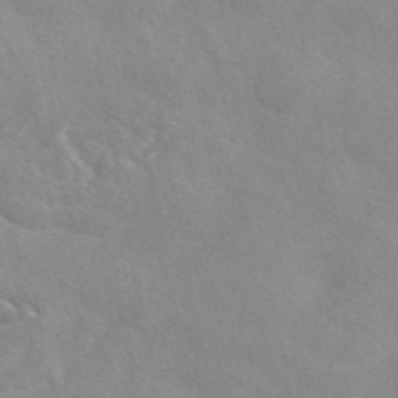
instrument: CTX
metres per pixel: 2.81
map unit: eAb
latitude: 48.3278
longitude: 123.1054
